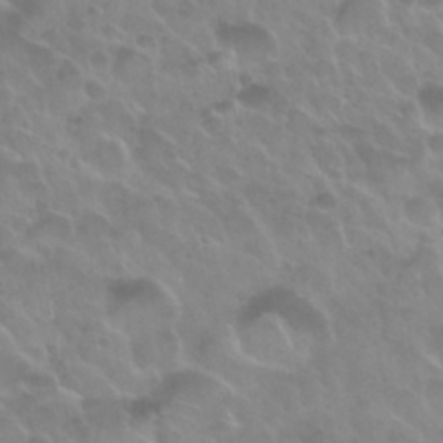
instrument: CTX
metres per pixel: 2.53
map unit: Nhu
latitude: 30.0633
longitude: -54.7246
